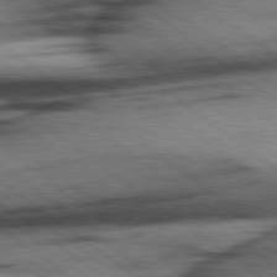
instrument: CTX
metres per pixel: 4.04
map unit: Hpe
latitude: 78.4223
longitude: -155.3671
